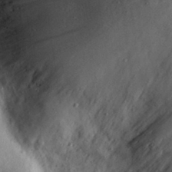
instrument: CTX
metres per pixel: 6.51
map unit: eHh
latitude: 29.2915
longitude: -73.7828
